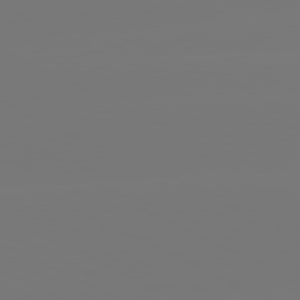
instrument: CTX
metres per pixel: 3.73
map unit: lApd
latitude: 80.9325
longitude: -148.7246
